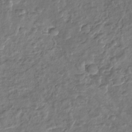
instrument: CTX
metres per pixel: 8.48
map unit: Nhu
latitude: -31.0297
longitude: -60.8758
